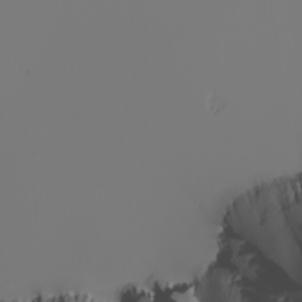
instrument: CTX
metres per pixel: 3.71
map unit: Nhu
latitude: -6.8408
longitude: -95.6694
